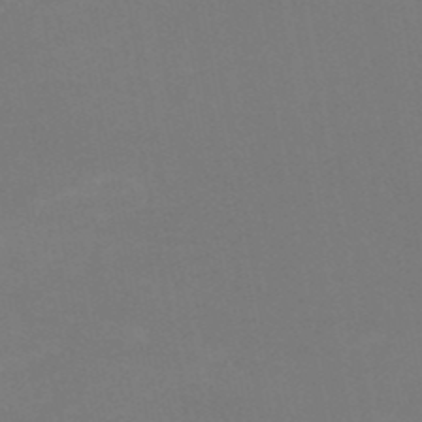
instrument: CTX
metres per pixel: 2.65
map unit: HNb
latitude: -50.3306
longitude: -50.7057
